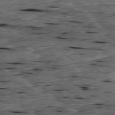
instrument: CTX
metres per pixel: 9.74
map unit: Ap
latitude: -79.3131
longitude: -91.2159
